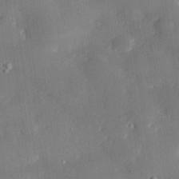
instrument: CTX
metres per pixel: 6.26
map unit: eHh
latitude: 29.1214
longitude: -82.0444
